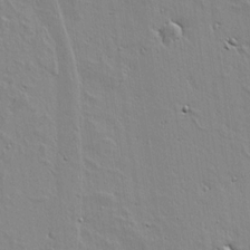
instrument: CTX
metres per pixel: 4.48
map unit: lAvf
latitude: 15.5560
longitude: -124.9891
